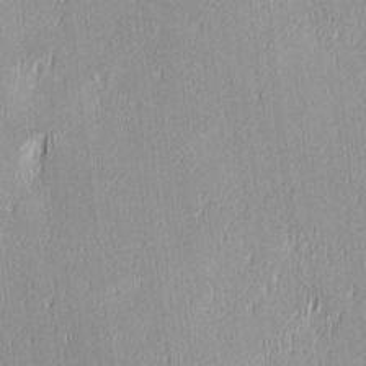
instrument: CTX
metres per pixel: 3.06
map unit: Ave
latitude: 3.0269
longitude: -113.7449
